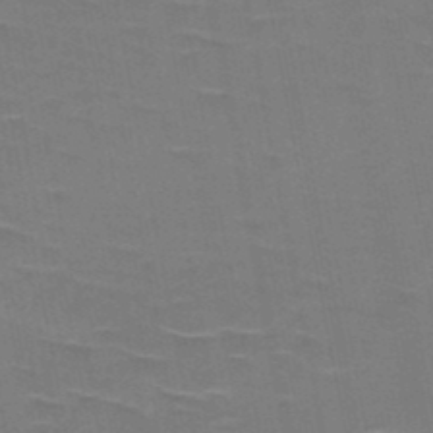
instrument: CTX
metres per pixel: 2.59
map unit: HNb
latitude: -48.5196
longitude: -48.3278
